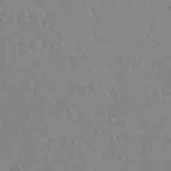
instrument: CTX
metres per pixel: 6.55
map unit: eHh
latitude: 1.8205
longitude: -55.2915
